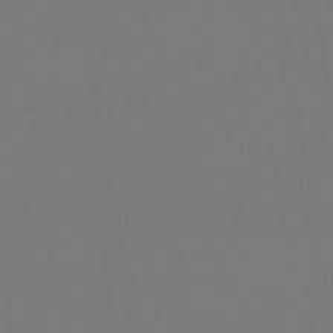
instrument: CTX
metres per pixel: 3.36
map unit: lHb
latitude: -47.1242
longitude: 70.8975
